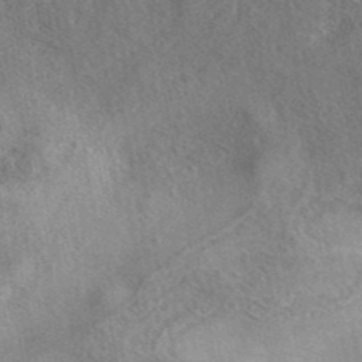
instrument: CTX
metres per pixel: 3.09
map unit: eAb
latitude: 41.1970
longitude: 102.9920
